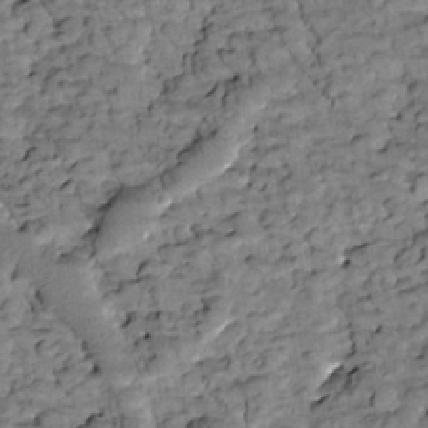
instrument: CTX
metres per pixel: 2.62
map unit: Htu
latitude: -2.2928
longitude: 173.6344
